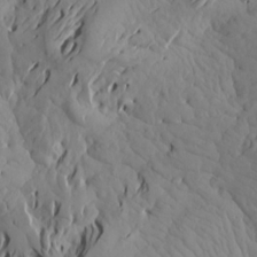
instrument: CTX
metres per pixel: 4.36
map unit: Aa
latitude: 17.9339
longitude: -143.9150
